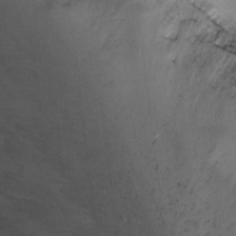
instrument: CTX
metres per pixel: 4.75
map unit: Ht
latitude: -2.5384
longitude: -28.8380
